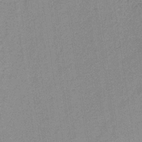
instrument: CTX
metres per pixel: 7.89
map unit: lHb
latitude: -35.0486
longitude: 66.0283
